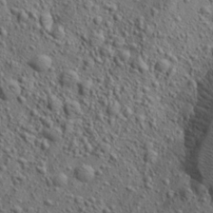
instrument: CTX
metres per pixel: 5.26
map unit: Aa
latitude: 23.4615
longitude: -143.8206
